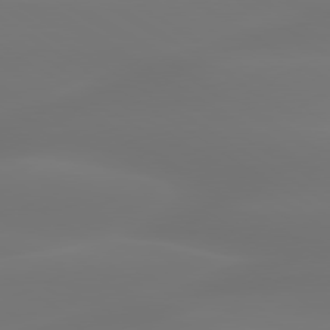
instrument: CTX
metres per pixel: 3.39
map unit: lApd
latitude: 79.9339
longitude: -137.4616
